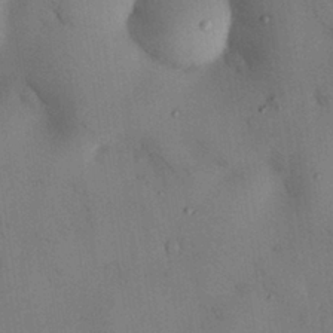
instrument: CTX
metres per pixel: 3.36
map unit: Nhu
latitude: 28.9891
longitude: -72.1200
